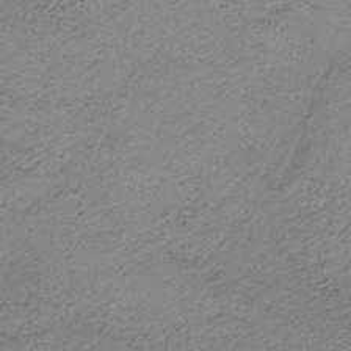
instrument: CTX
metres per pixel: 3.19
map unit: HNb
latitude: -32.8408
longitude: 62.9541
